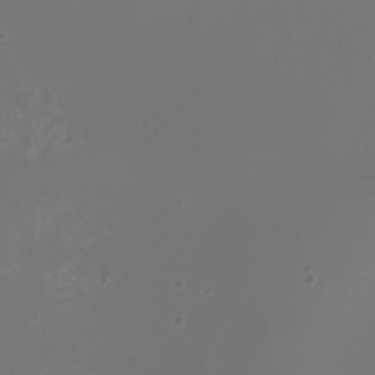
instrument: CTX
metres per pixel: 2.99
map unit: Nhu
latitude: -7.9556
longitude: -84.1956
